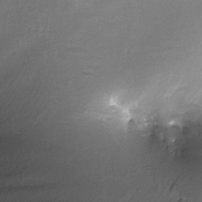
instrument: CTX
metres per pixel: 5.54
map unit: Nve
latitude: -24.7463
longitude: -109.1970
